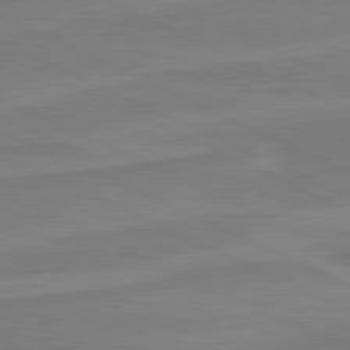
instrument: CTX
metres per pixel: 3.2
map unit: lApd
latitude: 81.3671
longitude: 169.8989
